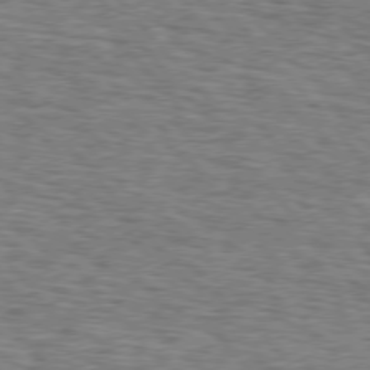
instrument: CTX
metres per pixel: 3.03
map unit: Hpe
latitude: 76.4034
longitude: -160.3278
